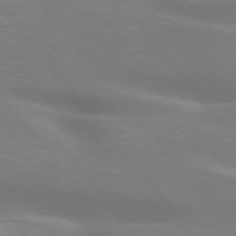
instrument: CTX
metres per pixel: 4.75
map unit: lApd
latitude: 75.5182
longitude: -60.2900
